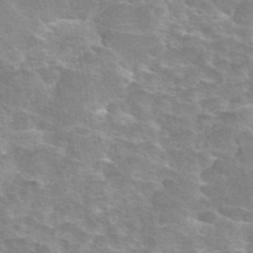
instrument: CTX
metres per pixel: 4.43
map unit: eAb
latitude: 44.8947
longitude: 106.7652
